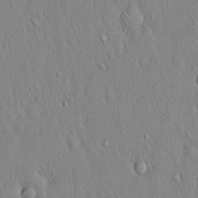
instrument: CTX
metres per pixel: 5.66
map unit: Hto
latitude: 17.4237
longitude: -58.2334
